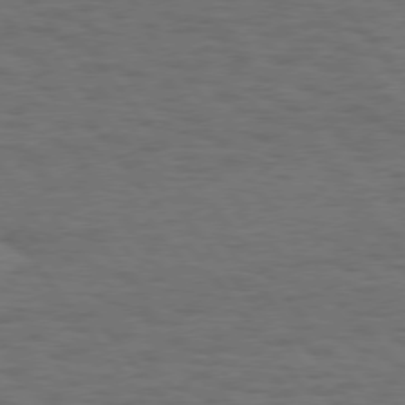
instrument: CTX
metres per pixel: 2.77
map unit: Hpe
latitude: 75.5182
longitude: -136.7435
